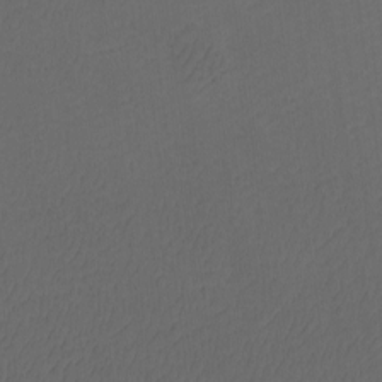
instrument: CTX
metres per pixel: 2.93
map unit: Htu
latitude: -7.3509
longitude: -67.7638
